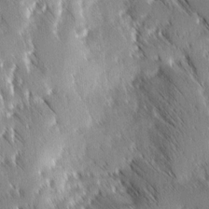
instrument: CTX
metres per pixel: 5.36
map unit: Ave
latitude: 8.8947
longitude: -104.5168
